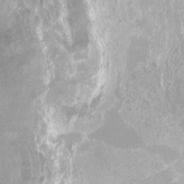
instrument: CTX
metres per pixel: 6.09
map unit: HNhu
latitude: -0.7086
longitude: -4.4790
